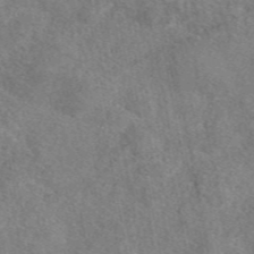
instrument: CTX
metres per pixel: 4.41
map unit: eAb
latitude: 48.0444
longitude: 110.5573
